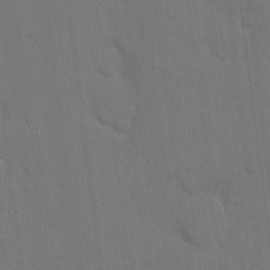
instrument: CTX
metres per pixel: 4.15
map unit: eHh
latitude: 7.0647
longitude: -67.3859
